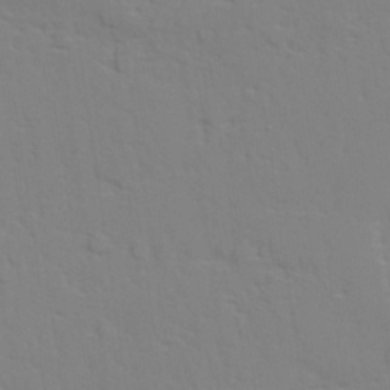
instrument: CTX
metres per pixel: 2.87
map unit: lAvf
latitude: 28.0444
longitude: -109.6693
